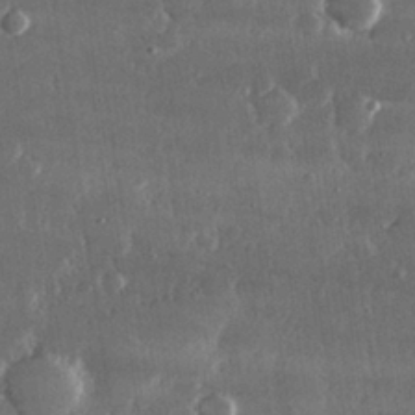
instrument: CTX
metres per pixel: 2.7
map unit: lHvf
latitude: 30.9514
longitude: -91.3293
